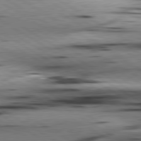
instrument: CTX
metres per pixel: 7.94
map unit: lApd
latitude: 80.6113
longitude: 159.0486
